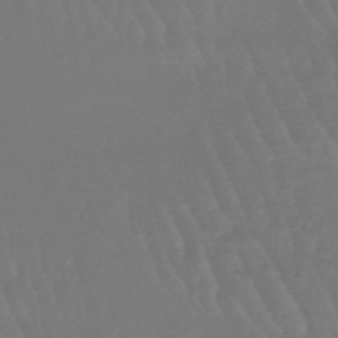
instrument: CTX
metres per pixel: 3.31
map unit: eHb
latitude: -46.7841
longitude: 79.2942
